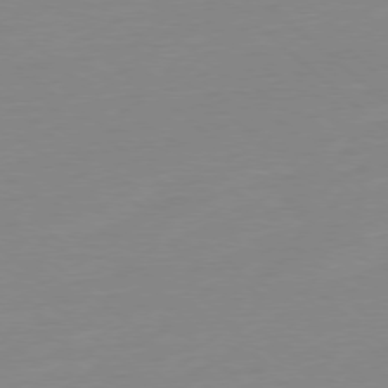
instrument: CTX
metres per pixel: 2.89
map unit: Ap
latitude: -78.2361
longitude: -99.4804
